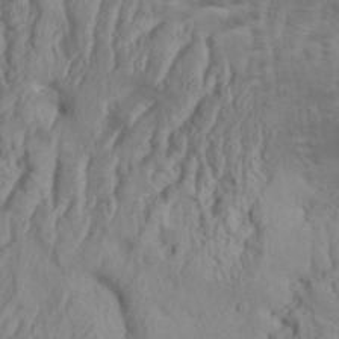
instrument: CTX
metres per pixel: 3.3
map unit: Aa
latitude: 33.5938
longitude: -136.2145
